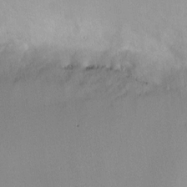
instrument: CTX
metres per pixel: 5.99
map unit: HNhu
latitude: 5.5938
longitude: 7.9745
